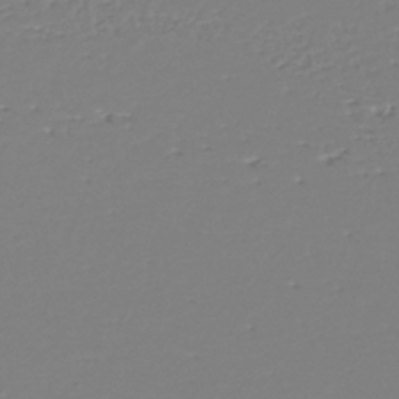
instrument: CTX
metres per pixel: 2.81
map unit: eHh
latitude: -42.4251
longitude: -32.8191
